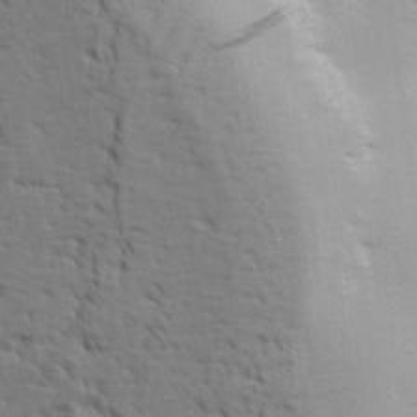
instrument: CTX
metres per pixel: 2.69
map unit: lHvf
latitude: 22.4412
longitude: 141.2187
